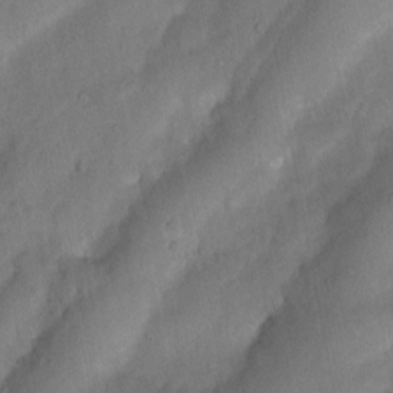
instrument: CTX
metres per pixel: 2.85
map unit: Nhu
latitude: 5.0458
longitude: -24.4978
